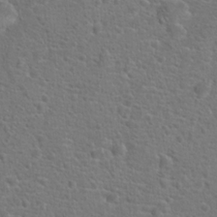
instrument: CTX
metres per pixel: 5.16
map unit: Hto
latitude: 18.1200
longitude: -42.2523
